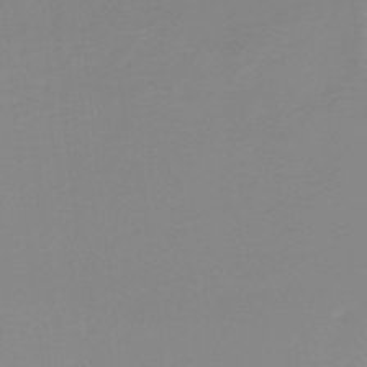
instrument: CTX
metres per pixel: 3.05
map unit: lHb
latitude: -44.3117
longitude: 53.2565
